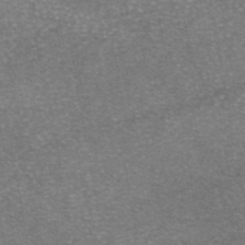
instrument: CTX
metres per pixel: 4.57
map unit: eAb
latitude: 46.1767
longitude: 104.8030
